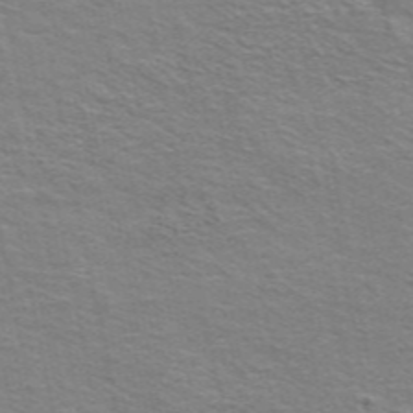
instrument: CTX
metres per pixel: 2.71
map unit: ANa
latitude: 49.3482
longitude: -74.8380
